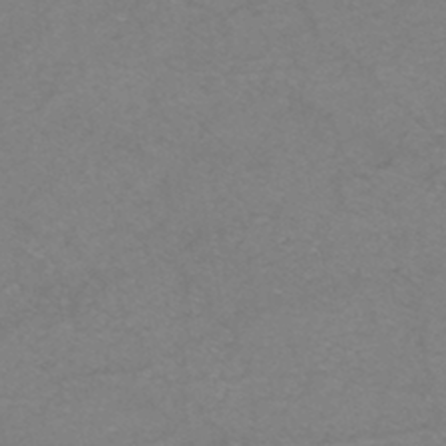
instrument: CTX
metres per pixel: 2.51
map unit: eHh
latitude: -44.9920
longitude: -30.4601
